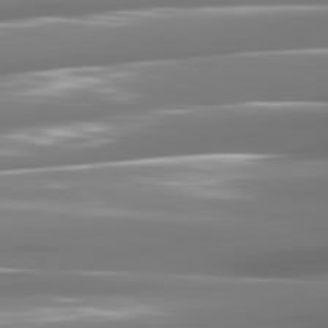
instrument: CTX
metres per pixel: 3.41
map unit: lApd
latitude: 81.3671
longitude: -142.1200
